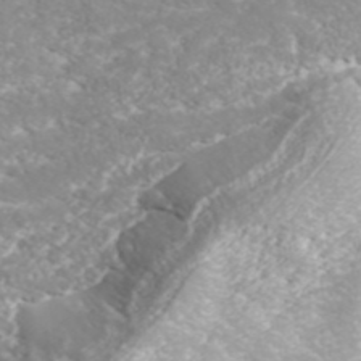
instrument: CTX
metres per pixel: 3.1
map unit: ANa
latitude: 41.5182
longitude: 28.9542
